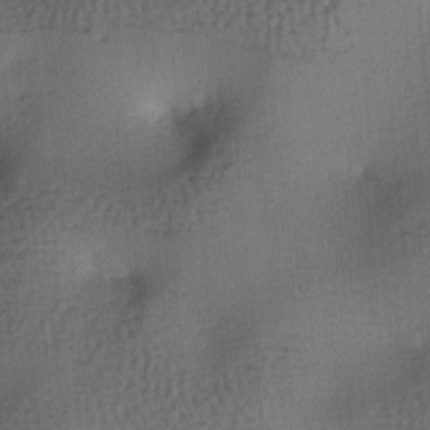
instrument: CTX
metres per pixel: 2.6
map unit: lAa
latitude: -8.1039
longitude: -124.8191
